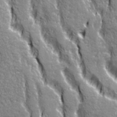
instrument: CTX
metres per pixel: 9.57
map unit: Ave
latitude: 21.0081
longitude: -135.2348
